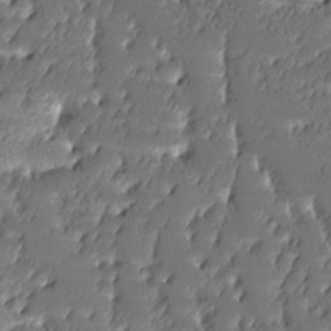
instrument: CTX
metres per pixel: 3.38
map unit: lAa
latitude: -10.5952
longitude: -125.2537
